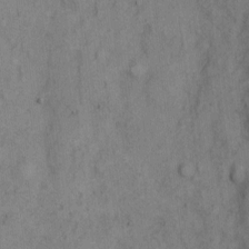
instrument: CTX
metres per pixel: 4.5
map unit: Hto
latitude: 4.5168
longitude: -60.9324
